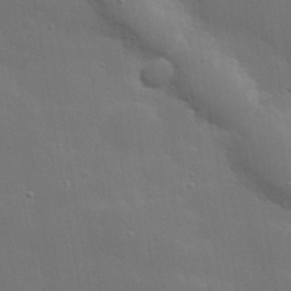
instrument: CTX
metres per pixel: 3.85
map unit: Hve
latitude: 24.8569
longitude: 150.4251
